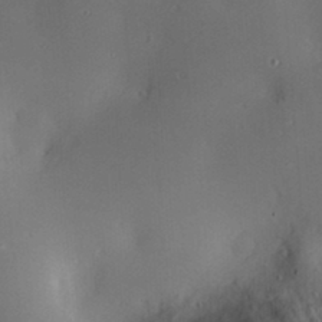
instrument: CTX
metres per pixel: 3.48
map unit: Nve
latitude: -9.0864
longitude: 174.9541
